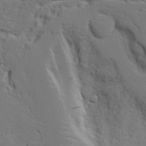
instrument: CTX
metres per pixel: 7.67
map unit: Aa
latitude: 19.6127
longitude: -125.8394
